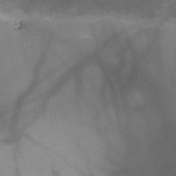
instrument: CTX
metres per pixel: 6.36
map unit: HNb
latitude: -45.7289
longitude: -41.0647
